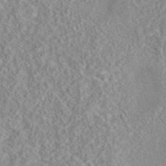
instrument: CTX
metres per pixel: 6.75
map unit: eAb
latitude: 44.3656
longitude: 117.1242
